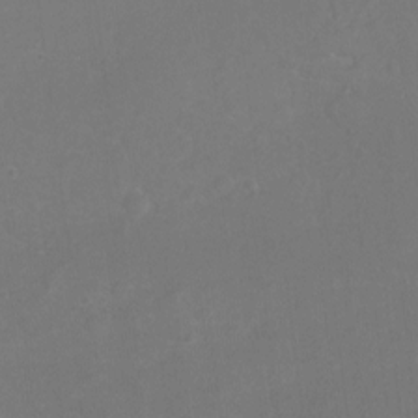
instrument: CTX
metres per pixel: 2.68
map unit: Hto
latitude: -3.8422
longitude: -35.9906
